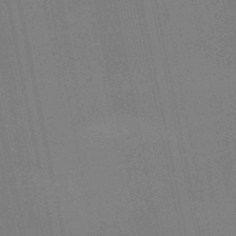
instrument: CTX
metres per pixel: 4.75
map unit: lHb
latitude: -48.1795
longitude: 67.1809
